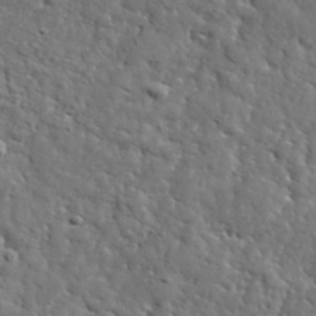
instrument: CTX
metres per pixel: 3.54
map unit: lHvf
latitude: 36.4412
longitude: -86.1955
